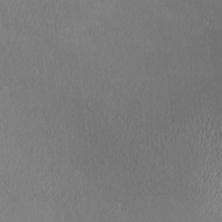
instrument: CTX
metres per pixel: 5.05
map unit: HNhu
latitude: -2.3117
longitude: -1.2726
